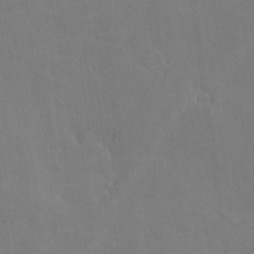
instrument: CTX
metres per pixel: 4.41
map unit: lHvf
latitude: -10.3684
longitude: -102.3656
